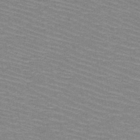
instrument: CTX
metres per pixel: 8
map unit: HNb
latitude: -48.1984
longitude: -45.2726
